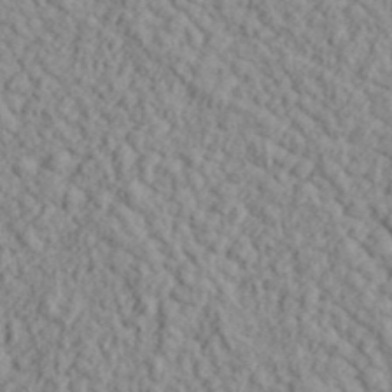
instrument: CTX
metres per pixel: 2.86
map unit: lHvf
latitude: 38.3656
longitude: -91.0458
